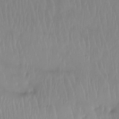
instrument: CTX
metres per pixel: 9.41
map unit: Htu
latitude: -14.5763
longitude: -46.8380
